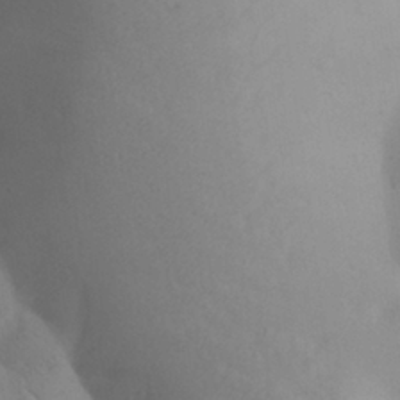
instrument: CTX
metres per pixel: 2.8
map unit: Aa
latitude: 27.4615
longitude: -147.6316
